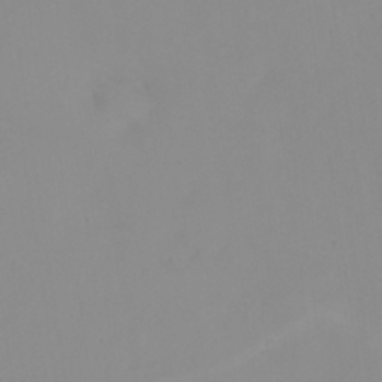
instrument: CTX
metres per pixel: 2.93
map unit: eHh
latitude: 23.7072
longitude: -65.2348
